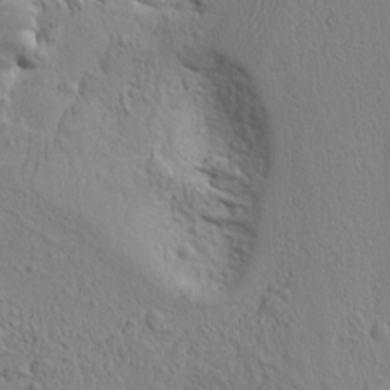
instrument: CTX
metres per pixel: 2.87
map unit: Ht
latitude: 8.1578
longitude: -76.4601
